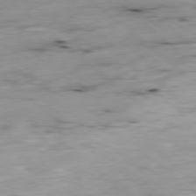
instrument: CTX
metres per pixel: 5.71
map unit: Ap
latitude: -78.3495
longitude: -88.8191
